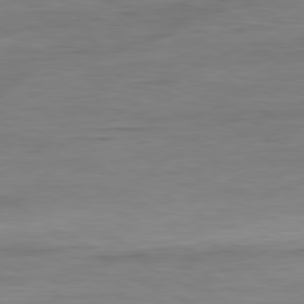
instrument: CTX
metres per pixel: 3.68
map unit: Ap
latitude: -81.1242
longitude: -79.3104
